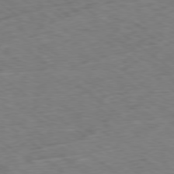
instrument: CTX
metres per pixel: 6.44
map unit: Ap
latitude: -78.8975
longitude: -79.8584
